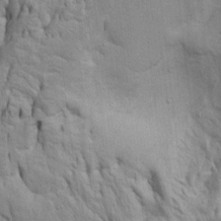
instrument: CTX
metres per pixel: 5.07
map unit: Htu
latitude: -5.3320
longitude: 151.2187
